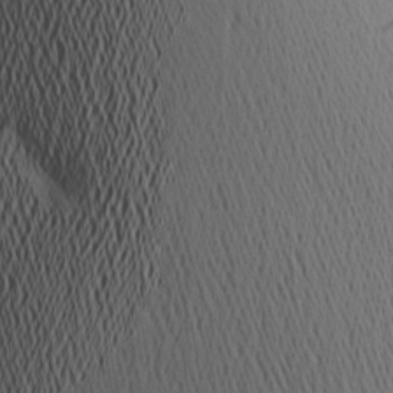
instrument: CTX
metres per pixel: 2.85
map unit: Aa
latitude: 19.5560
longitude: -144.1389
